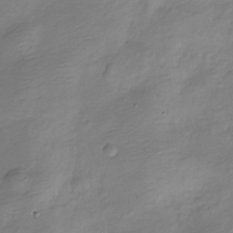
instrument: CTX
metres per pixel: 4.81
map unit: Nve
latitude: -25.4643
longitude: 106.0850
